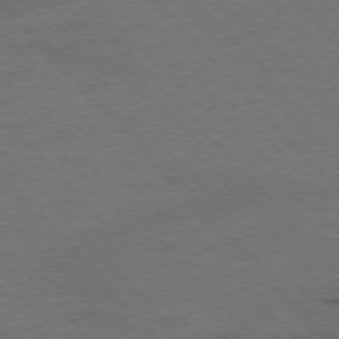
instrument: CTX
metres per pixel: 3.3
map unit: Hpe
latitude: -76.3495
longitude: -14.0444
